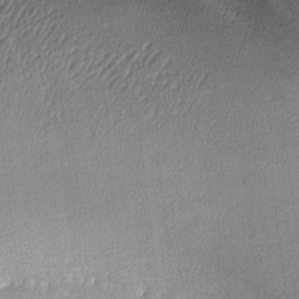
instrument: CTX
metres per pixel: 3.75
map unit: lHvf
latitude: -12.8975
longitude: -102.6868
